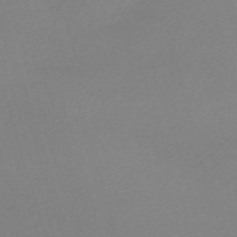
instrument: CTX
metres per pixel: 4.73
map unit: eHh
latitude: -61.6911
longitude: 52.9352
